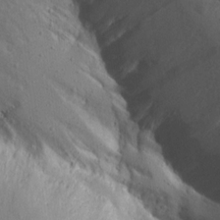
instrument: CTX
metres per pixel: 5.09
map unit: Aa
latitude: 14.2901
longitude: -142.2712
